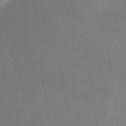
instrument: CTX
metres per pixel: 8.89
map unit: HNhu
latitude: 6.8191
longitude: 7.8989
